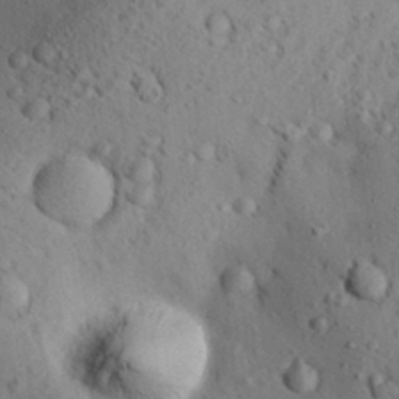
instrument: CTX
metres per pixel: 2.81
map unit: Aa
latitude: 28.5357
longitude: -131.8017
